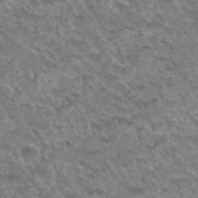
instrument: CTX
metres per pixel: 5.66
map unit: Hto
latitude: 33.7261
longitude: -49.2348
